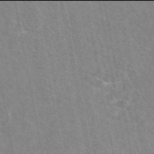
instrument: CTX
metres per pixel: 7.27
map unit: eAb
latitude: 49.9906
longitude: 120.1228
